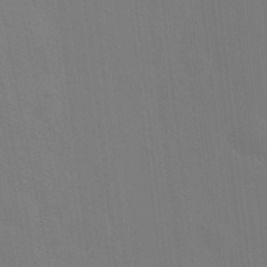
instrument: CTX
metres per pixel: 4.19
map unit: Nhu
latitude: 20.8569
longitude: -72.7436
